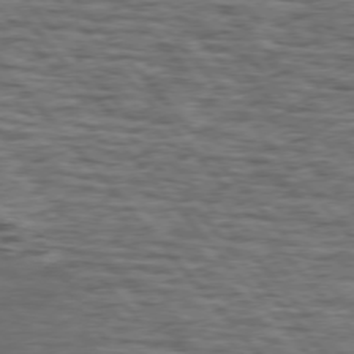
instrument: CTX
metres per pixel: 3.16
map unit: lApd
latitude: 75.5182
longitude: -82.7624
